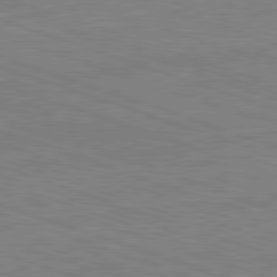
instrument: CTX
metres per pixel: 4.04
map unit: Hpe
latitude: -82.5007
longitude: 14.4251
